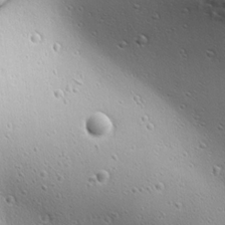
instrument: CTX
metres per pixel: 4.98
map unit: Ave
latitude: 21.8206
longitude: -137.3860
